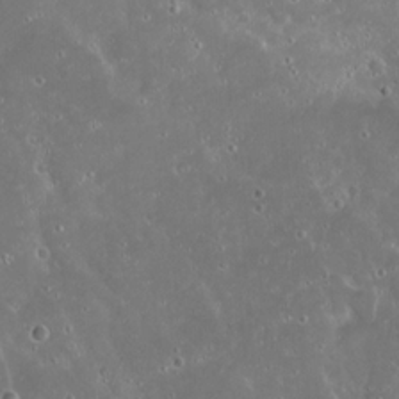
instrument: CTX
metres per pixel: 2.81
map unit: Hto
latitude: 19.4426
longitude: -57.7449
